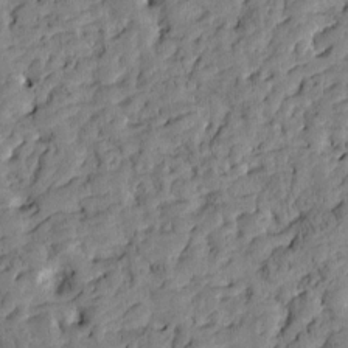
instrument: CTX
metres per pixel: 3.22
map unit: Htu
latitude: -3.4832
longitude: 175.4454
